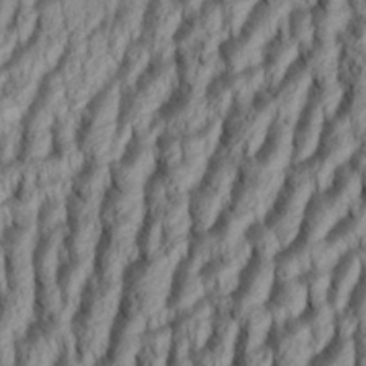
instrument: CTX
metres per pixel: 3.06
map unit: Aa
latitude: 34.1577
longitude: -137.2348
